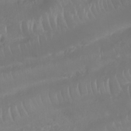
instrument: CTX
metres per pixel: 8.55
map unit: Nhu
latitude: 26.4412
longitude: -62.6869
